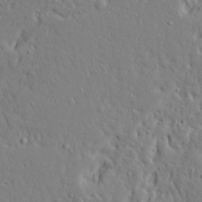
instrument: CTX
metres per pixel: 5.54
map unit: Ave
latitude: 17.1025
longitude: -141.1970
